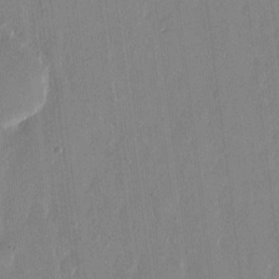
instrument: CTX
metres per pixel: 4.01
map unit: eHh
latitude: 13.4238
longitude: -69.2915
